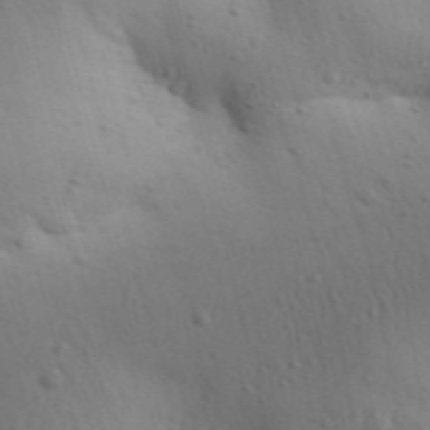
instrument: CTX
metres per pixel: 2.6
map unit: Aa
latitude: 29.7638
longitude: -146.5735
